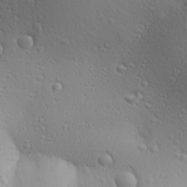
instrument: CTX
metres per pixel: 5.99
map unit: Aa
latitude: 29.4237
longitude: -139.7450
